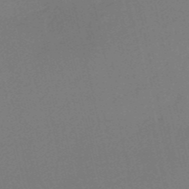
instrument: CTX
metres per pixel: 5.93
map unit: HNb
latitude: -53.3320
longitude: -49.4048
